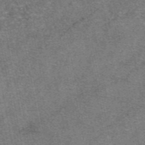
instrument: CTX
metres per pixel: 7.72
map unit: eAb
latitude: 47.8395
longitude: 106.6141
